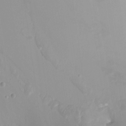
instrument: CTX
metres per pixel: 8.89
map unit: Nhu
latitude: -8.3495
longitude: -78.9325
